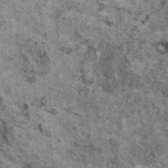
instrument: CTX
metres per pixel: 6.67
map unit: HNhu
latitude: 2.4034
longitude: 4.4629
